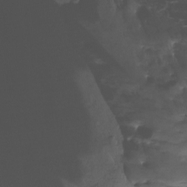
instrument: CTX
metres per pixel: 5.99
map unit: Ht
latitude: -15.5777
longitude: -45.9339
